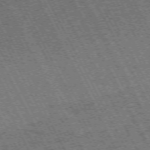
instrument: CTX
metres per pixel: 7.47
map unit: Hpe
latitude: -71.3699
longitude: 10.8219
